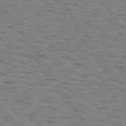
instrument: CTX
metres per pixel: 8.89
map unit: Hpe
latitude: 73.9717
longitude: -134.3467
